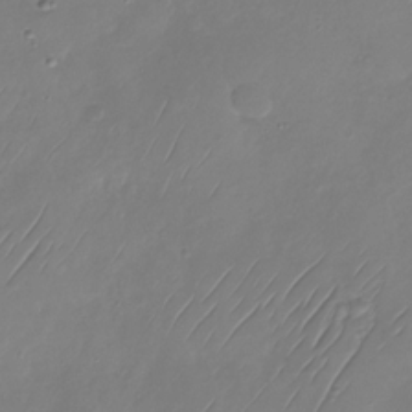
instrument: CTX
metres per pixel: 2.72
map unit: Nhu
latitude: -29.3888
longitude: -59.1970
